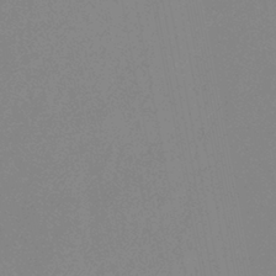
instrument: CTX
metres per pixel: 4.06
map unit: lHb
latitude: -36.8974
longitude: 72.6140
